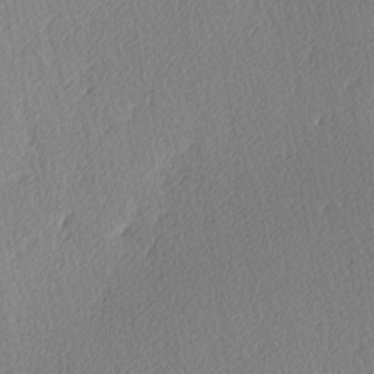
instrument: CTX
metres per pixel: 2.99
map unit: Ave
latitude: 3.7638
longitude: -112.9891
